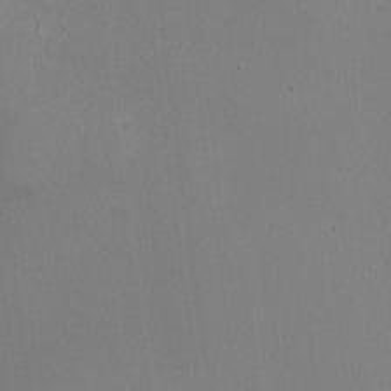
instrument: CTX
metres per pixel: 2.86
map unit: HNhu
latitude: -0.4818
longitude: -1.0647
